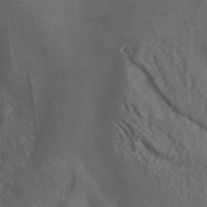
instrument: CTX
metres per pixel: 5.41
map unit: ANa
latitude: 39.6883
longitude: 20.4062
